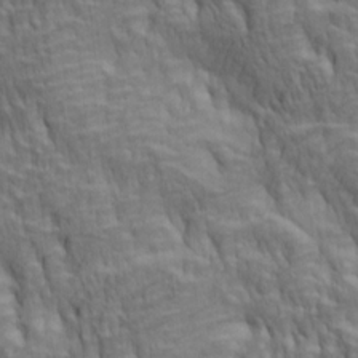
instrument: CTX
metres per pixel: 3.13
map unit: lAa
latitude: 3.8205
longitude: -115.3481
